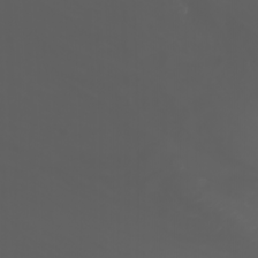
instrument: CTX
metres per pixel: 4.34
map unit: Nhu
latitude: -1.4266
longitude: -77.3103
